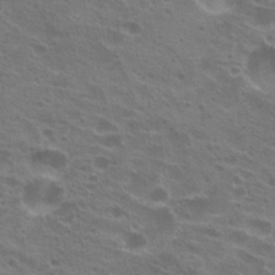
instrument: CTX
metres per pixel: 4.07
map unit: Hto
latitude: 21.8961
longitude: -40.6679
